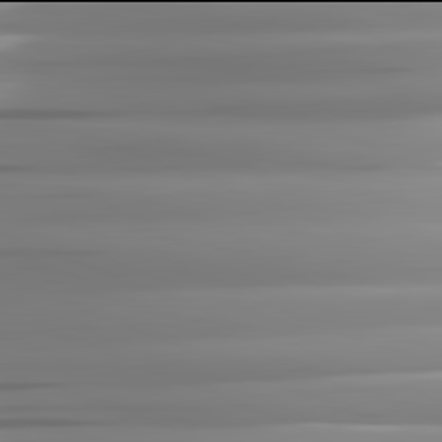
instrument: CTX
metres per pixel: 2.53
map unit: lApd
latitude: 81.9906
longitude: -142.7813
